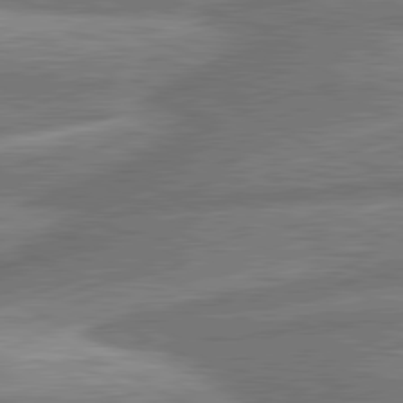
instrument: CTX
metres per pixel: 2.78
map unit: lApd
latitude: 80.8947
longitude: -166.5356
